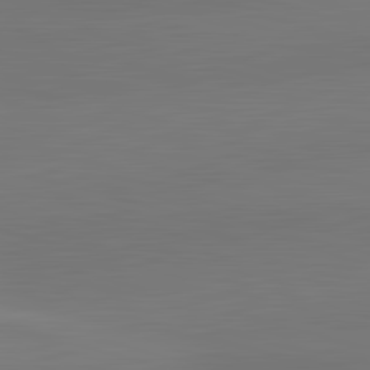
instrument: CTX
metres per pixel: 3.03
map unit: lApd
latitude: 83.4426
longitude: -132.7813
